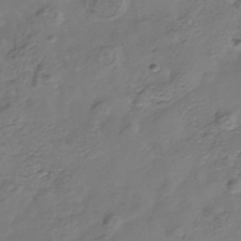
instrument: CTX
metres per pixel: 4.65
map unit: Nhe
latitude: -38.2740
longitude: -117.0647
